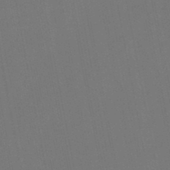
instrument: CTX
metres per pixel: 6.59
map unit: lHb
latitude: -47.5588
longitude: 71.9367
